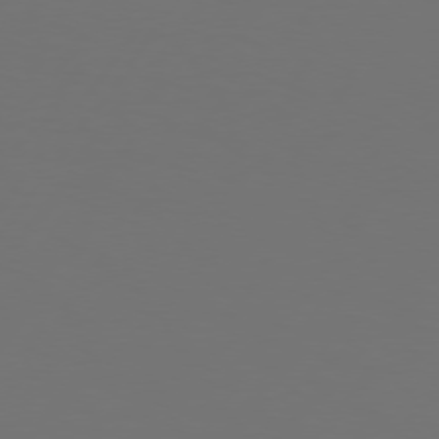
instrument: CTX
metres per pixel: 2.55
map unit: Hpe
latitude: 74.9892
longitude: -130.2334
